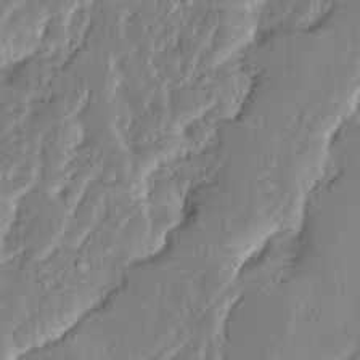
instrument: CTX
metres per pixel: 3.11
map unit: Ave
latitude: 15.2348
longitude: -138.0822
